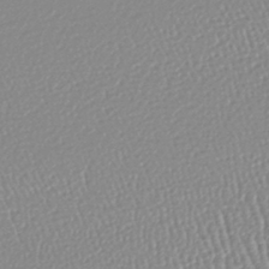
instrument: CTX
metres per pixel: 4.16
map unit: lHb
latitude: -44.0850
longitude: 76.5952
